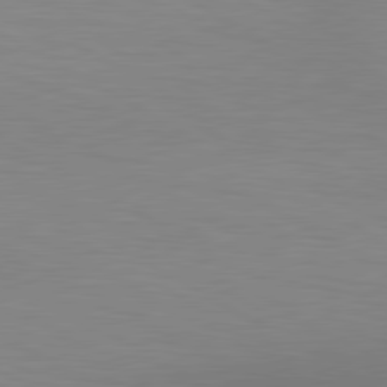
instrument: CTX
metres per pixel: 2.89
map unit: lApd
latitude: 80.3089
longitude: 132.8786
